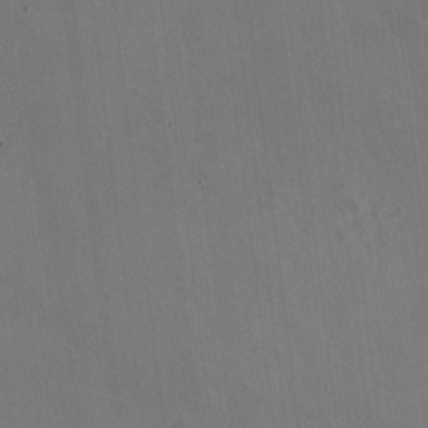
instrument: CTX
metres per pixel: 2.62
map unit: HNhu
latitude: -0.7275
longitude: -2.6868
